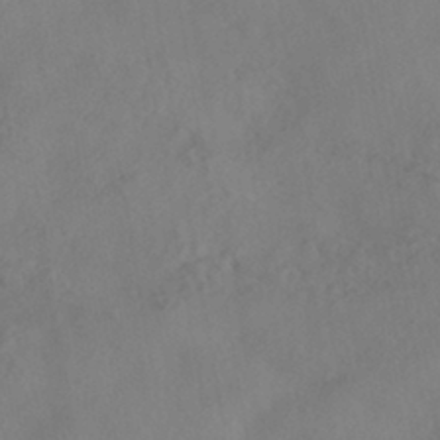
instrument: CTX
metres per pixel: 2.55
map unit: HNhu
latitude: -41.6344
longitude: 101.4076
